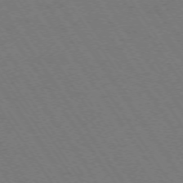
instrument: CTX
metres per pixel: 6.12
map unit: Ap
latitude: -74.3496
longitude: -71.3670
